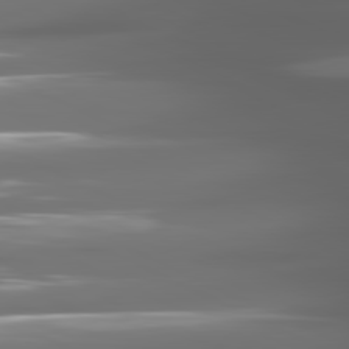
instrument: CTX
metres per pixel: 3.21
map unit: lApd
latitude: 80.9703
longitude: -141.3103
